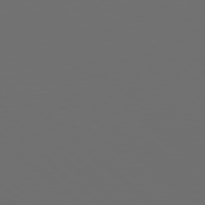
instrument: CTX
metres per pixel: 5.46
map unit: Hpe
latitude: 78.3090
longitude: -173.7260
